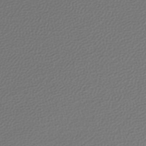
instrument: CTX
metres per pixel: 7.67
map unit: lHb
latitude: -43.9745
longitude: 72.7841
